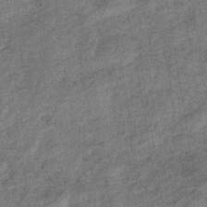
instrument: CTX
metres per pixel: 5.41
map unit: eHb
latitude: -39.4832
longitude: 79.3887
